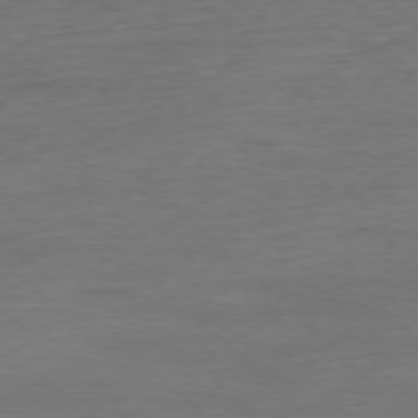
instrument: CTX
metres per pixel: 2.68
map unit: Ap
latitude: -77.4643
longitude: -88.3468
